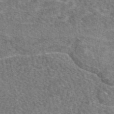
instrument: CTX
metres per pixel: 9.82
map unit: eAb
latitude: 49.0458
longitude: 117.1998
